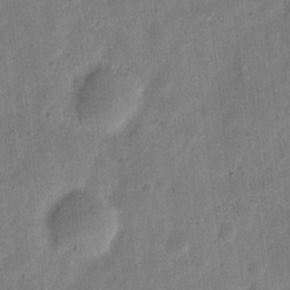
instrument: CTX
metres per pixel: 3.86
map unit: eHh
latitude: 7.1781
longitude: -71.4048
